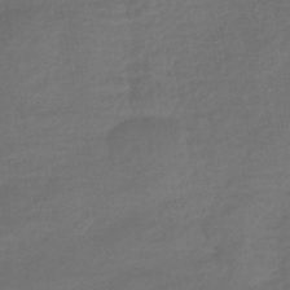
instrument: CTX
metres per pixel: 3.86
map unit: lHb
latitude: -38.5574
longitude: 69.1431
